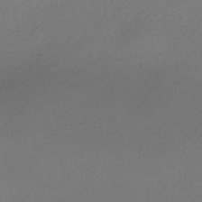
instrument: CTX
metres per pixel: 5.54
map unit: HNhu
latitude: -40.1417
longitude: 94.8408
